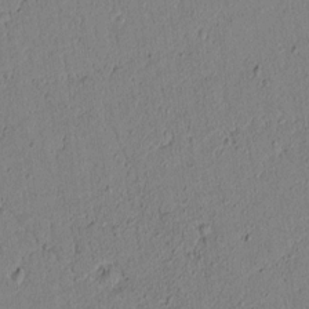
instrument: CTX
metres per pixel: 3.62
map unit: lAvf
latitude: 5.7261
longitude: 165.3510
